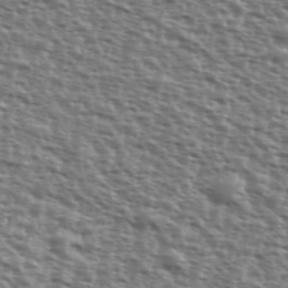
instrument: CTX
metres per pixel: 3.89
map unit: Ave
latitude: 39.3859
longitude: -111.8961
